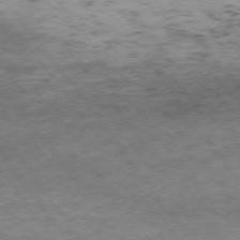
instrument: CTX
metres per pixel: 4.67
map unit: Hpe
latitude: 75.1970
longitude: -143.0081
